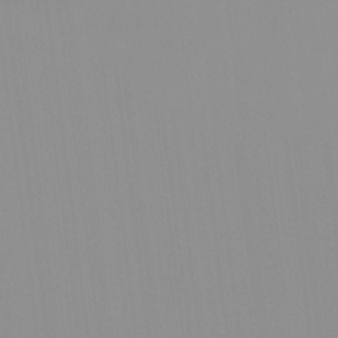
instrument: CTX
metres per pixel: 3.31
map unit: HNhu
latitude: -0.8597
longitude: -5.4804
